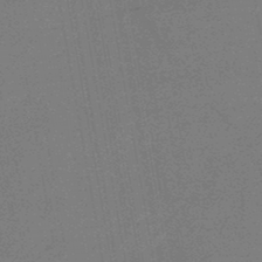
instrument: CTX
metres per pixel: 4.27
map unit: HNb
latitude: -47.4076
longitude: -39.9717
